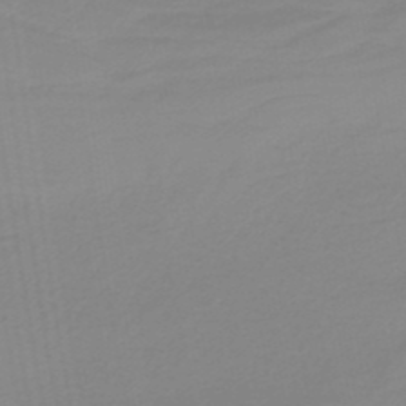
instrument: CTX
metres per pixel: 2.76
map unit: HNb
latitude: -36.5195
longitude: 55.3132
